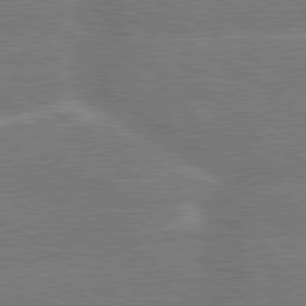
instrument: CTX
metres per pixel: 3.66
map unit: lApd
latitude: 79.6316
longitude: -145.5560
